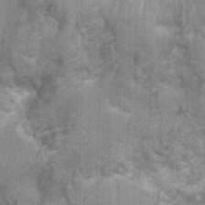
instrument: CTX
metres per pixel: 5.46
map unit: Nhu
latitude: 0.7057
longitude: -17.9717
